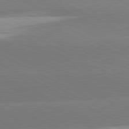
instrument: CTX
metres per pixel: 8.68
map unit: lApd
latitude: 81.1403
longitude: -153.6694
